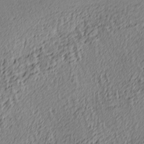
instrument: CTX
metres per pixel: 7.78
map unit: Ave
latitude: 3.8583
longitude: -113.5371
